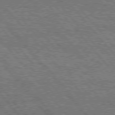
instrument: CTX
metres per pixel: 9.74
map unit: Hpe
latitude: 76.2333
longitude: -137.4238
